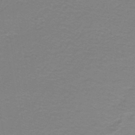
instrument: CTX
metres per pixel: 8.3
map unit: lHb
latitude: -42.4817
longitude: 56.2172
